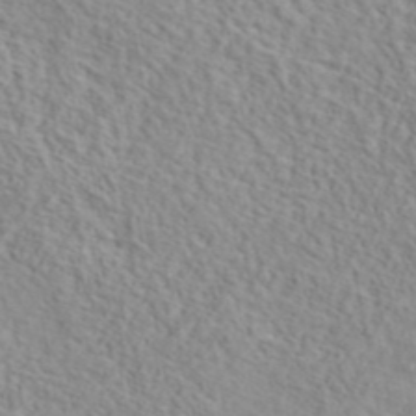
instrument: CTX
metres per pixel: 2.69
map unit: eAb
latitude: 44.2144
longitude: 117.2942
